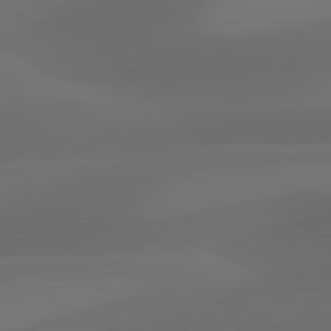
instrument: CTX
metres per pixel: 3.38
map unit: lApd
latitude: 80.9892
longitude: 123.8045
